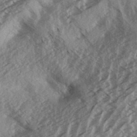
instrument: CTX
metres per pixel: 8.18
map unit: Aa
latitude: 33.2348
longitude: -139.9906
